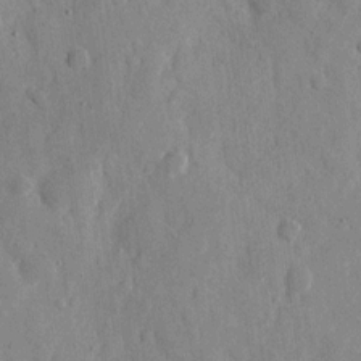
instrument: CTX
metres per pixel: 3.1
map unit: eHh
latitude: 10.6869
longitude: -67.5749
